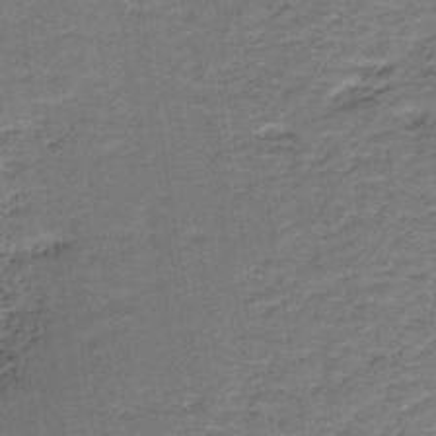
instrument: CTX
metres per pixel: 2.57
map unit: HNb
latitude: -39.4077
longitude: 50.3684
